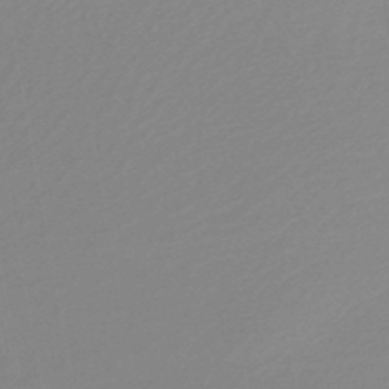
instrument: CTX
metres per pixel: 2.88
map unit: lHb
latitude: -46.3495
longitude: 56.9164
